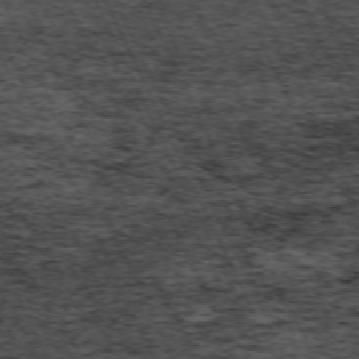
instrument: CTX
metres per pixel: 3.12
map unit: Hpe
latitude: -70.6708
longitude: 11.2187
